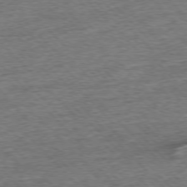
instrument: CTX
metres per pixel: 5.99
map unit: Ap
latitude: -77.0109
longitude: -96.9703
